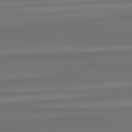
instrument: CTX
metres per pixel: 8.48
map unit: lApd
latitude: 82.4978
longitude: -178.3090
